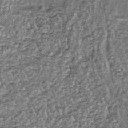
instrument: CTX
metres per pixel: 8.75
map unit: lHb
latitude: -39.1809
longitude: 65.1998
